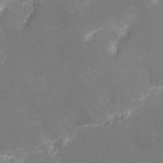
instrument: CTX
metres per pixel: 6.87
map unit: Nhu
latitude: -9.1620
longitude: -42.5168
